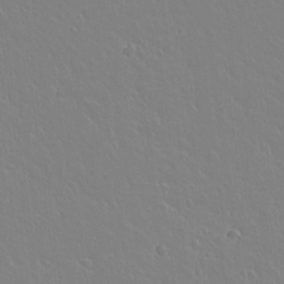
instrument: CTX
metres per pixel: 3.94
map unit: lAvf
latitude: 14.9892
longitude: -126.3467
